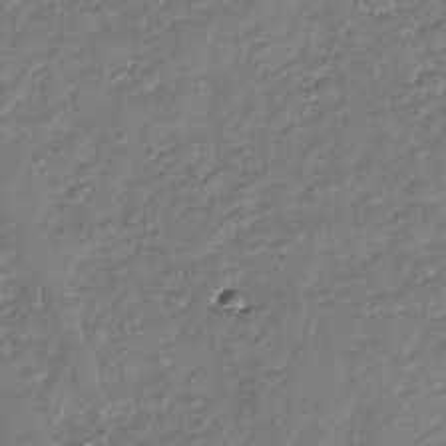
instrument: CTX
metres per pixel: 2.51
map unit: Nhu
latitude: -30.4818
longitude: -61.6694
